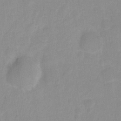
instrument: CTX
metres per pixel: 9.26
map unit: Hto
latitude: -7.0108
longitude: -38.3278
